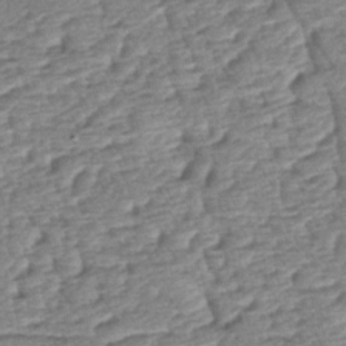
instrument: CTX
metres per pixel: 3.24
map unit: lAa
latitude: -2.4251
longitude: -127.7828
